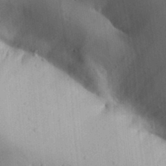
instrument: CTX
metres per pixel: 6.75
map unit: Aa
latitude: 32.4790
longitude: -144.7435
